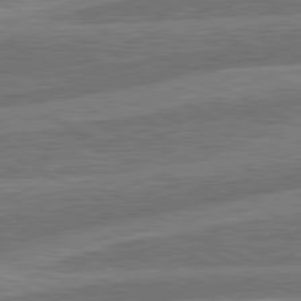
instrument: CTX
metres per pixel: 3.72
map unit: lApd
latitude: 81.3482
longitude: -166.3467
